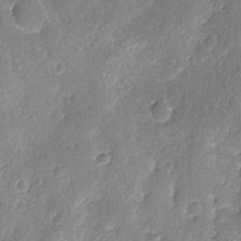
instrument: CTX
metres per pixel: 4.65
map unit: Ave
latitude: -8.1039
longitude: -119.9528
